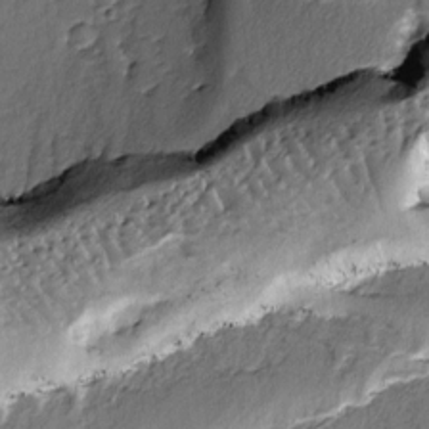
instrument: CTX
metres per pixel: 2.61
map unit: lAvf
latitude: -2.9163
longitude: -105.7261
